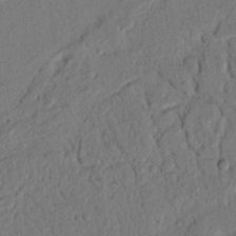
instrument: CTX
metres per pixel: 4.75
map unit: Nhu
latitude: 21.7072
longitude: -75.6694
